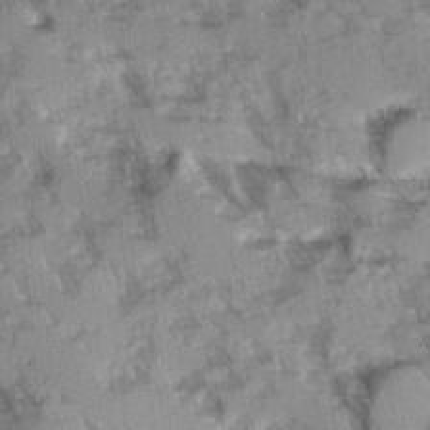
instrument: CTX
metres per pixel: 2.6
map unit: Ave
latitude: 0.1200
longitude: -110.5168
